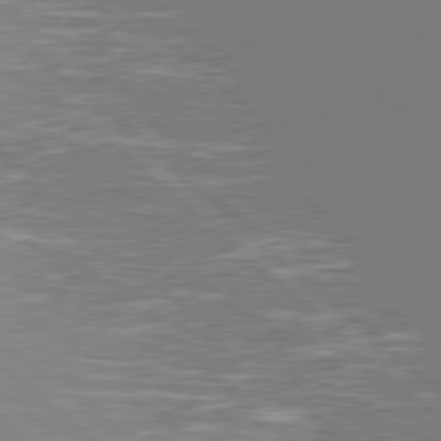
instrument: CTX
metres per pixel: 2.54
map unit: Hpe
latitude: 78.5357
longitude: -139.7827
